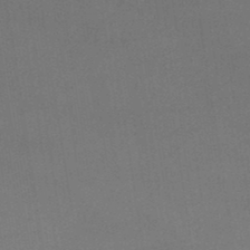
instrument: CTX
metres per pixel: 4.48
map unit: lHb
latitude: -47.1053
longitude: 67.5588
